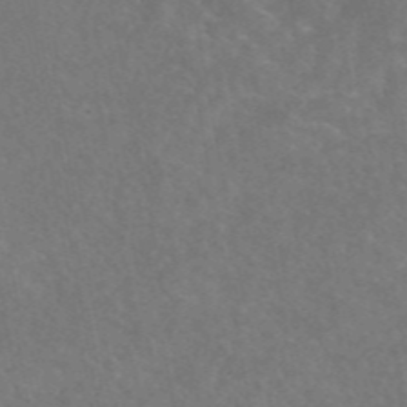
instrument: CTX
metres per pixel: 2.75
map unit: eAb
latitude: 45.1970
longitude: 123.6722
